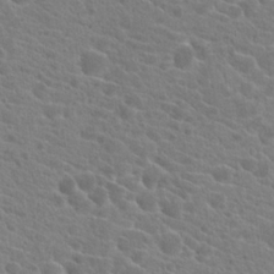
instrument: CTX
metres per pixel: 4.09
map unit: Hto
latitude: 21.6883
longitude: -39.4615
